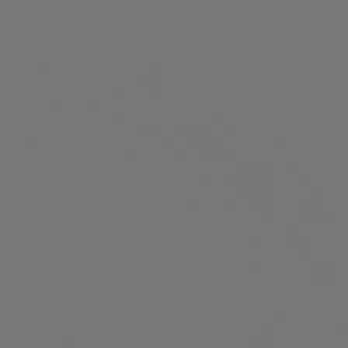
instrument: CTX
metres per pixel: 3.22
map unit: Hpe
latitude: 76.4223
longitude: -169.9339
